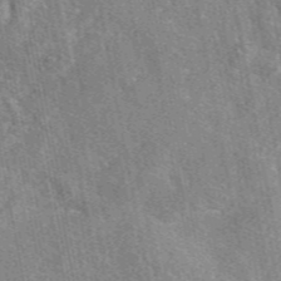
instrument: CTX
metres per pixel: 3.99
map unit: eAb
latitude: 47.5560
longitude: 121.8044
